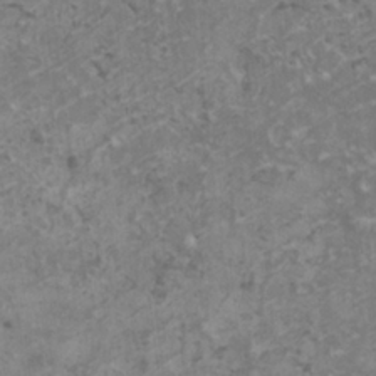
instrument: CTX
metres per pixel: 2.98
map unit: HNhu
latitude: -0.1039
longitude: 2.5384
